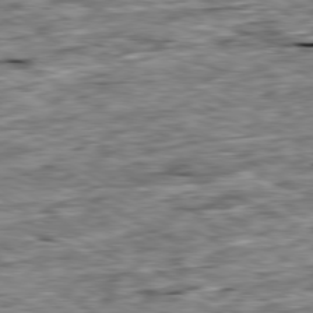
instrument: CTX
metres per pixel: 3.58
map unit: Ap
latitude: -80.5196
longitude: -89.3482
